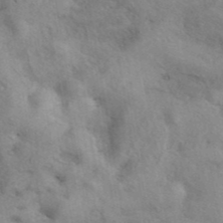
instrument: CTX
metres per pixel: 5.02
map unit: eAb
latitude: 41.3292
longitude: 110.1227
